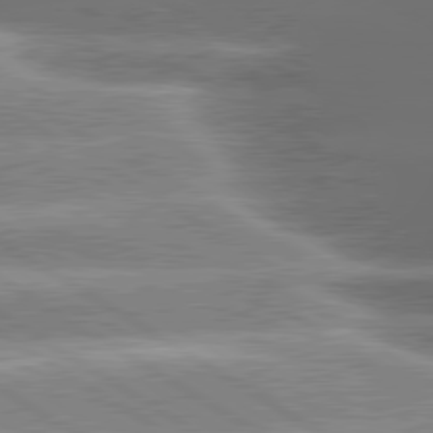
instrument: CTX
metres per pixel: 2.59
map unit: lApd
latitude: 80.4790
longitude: -136.3468
